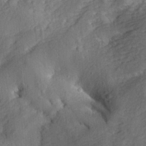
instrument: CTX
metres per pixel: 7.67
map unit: Aa
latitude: 29.5560
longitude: -135.9906
